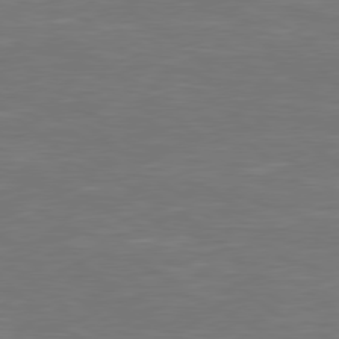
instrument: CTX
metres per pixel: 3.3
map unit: Hpe
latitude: 78.4412
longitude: -126.1578
